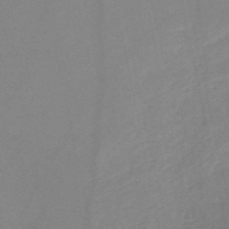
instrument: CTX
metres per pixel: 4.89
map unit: HNb
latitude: -52.5384
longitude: -42.5168
